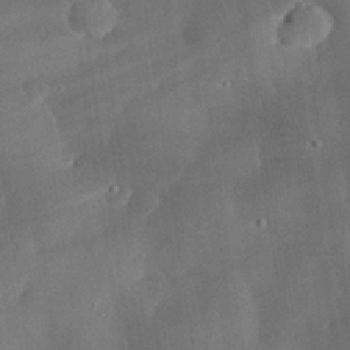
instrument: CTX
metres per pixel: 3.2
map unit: eHh
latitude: 29.8772
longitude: -82.3467
